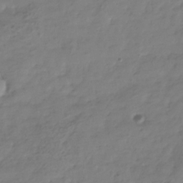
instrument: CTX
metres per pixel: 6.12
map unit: Hve
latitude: -33.0865
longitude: 91.2754
